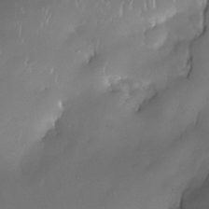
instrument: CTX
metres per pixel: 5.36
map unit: Nhe
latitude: -31.0675
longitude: -140.2711
